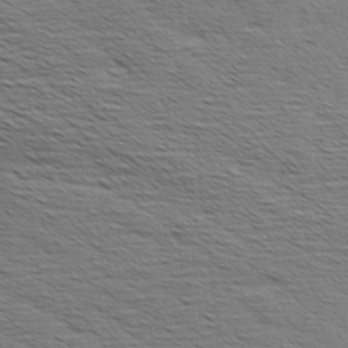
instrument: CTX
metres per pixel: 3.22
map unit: Aa
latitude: 8.1389
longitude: -139.2726
